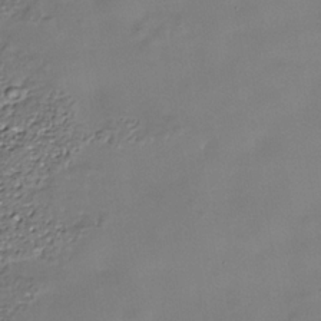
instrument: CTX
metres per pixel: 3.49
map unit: Nhe
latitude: -36.7841
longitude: -90.2900
